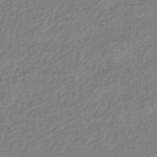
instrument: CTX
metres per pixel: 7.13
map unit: HNhu
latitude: -43.1242
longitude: 96.5007
